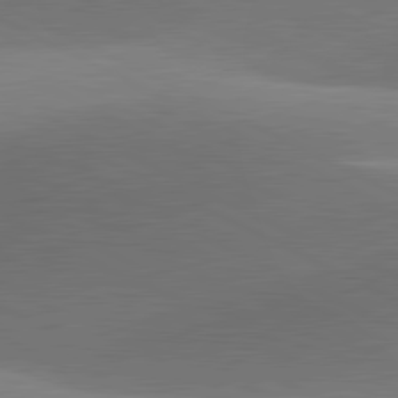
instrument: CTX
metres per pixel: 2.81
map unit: lApd
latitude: 81.4426
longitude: 135.3888
